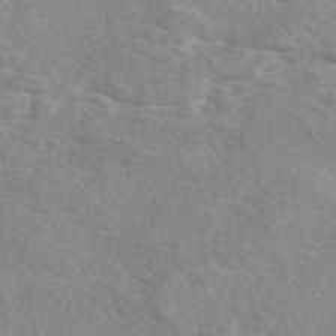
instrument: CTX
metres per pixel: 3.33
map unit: eAb
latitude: 49.1025
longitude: 119.8800
